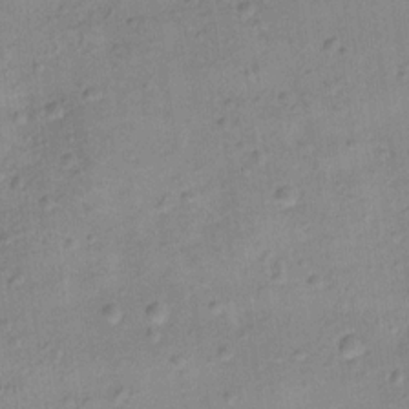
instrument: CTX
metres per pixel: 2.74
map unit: Ht
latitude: 12.2712
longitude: -39.0269
